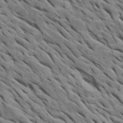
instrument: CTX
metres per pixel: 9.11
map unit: Htu
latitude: 1.0458
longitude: 145.6344
